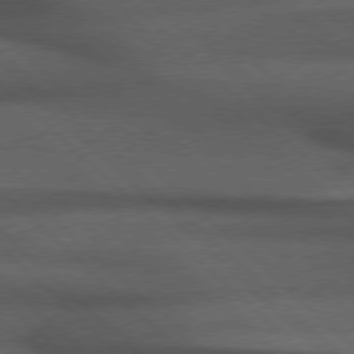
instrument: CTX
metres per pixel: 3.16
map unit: Hpe
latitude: 77.1781
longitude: -157.1403
